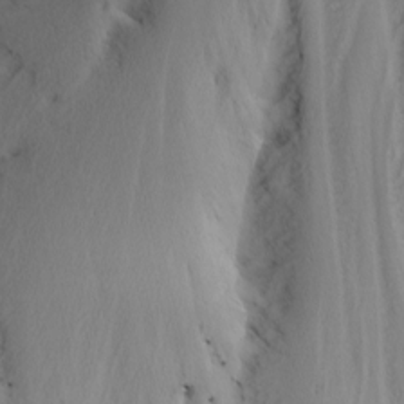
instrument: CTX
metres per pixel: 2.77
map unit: Nhu
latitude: -5.2187
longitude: -87.7449
